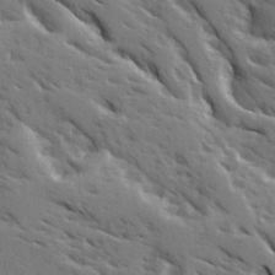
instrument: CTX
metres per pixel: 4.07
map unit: Ave
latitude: 15.8395
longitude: -130.6302
